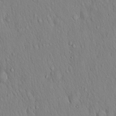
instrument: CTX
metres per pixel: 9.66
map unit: Hto
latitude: 17.4049
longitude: -58.4790
